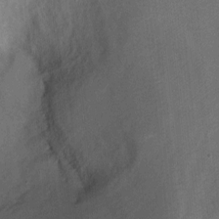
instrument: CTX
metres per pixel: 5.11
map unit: Ht
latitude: -2.1416
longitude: -32.9514
